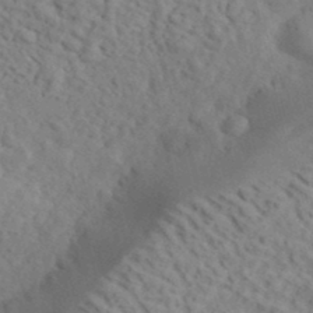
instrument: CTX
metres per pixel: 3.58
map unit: eHh
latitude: 35.7449
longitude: -78.4223
